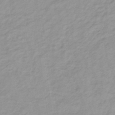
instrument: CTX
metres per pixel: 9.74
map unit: lHb
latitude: -31.9367
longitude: 64.7463
